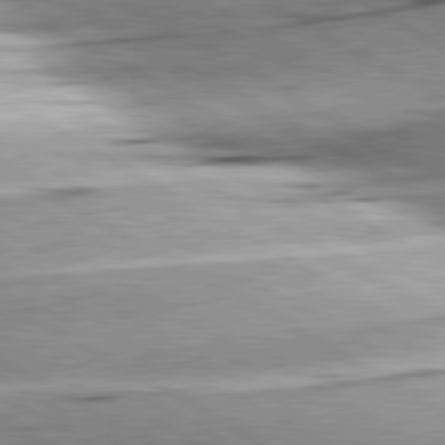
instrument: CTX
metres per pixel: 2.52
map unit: lApd
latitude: 80.4223
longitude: -156.6112
